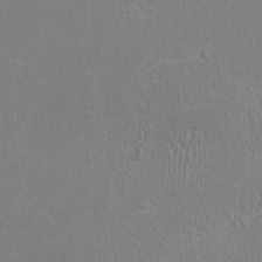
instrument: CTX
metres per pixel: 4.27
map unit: HNhu
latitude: -0.9164
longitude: 0.9731
